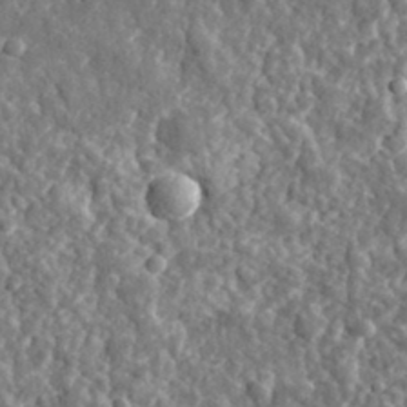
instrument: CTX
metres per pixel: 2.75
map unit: eHh
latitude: 35.2159
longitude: -80.0822
